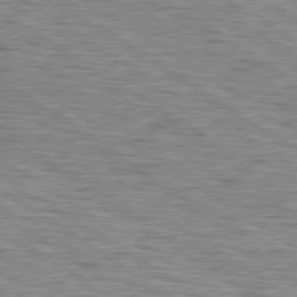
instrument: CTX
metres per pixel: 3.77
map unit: lApd
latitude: 79.8584
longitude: -49.3860
